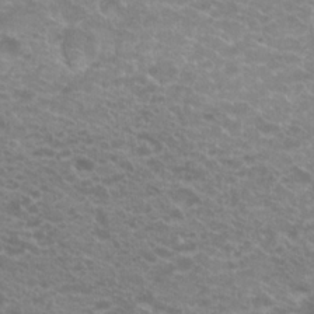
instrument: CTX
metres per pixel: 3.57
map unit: Hto
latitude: 20.1200
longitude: -37.0459
